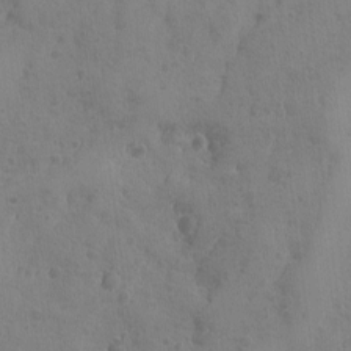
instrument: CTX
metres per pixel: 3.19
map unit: Ave
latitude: -8.1039
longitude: -119.2348
